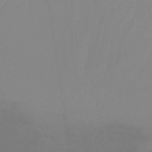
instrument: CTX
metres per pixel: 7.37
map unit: Ht
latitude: -14.1984
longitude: -53.5938
